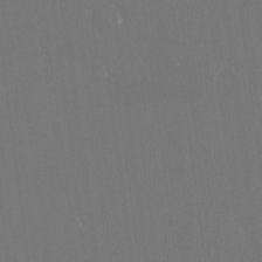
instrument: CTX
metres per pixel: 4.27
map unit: eHh
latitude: 15.4238
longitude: -71.8772
